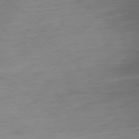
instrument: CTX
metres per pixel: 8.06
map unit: Ap
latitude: -77.4076
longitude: -77.4804
